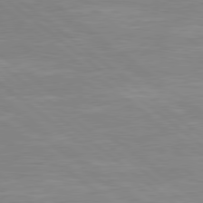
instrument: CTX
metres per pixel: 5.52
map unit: Hpe
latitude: 79.1026
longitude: -125.6693
